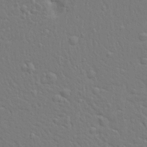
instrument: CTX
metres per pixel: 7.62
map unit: Ave
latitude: 17.4237
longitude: -141.4804
